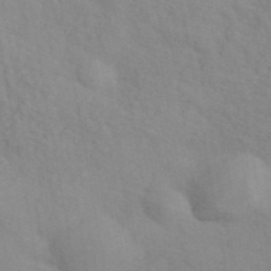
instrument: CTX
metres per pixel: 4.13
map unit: ANa
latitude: 42.4412
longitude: 53.9178
